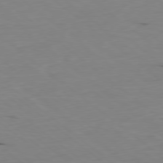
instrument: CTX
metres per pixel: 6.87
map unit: Ap
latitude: -78.8786
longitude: -74.1011
